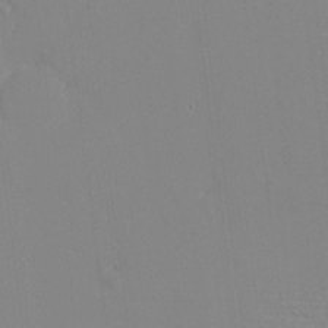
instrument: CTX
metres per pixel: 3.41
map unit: eHh
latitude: -3.1998
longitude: -80.6490
